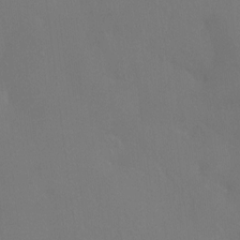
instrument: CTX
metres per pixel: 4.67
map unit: Htu
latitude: -14.3307
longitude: -48.3656
